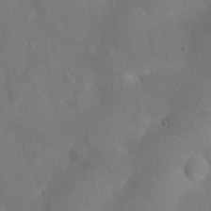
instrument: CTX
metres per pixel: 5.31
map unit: eHh
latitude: 25.7638
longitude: -67.6882
